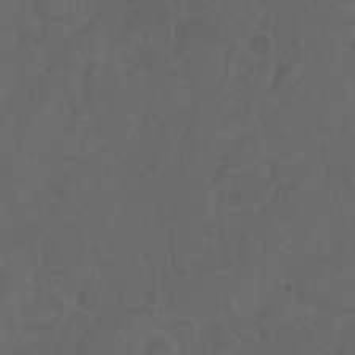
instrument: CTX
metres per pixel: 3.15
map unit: eHh
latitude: 0.5357
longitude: -54.3845
